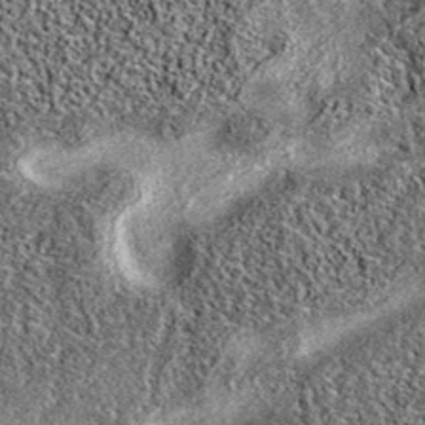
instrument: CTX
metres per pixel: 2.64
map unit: eAb
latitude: 37.3292
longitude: 106.2739
